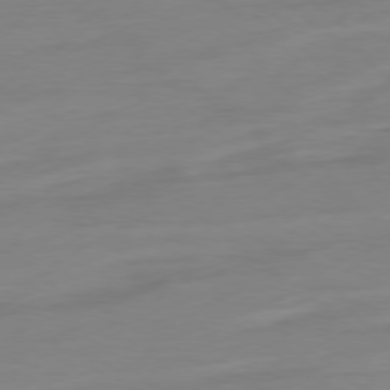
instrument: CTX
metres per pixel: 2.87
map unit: Ap
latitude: -78.7463
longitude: -98.6679
